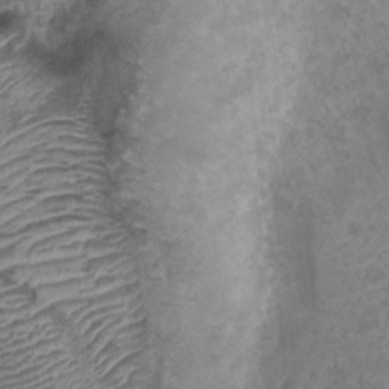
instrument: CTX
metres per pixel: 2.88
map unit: Nhu
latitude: 5.9150
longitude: -18.1766
